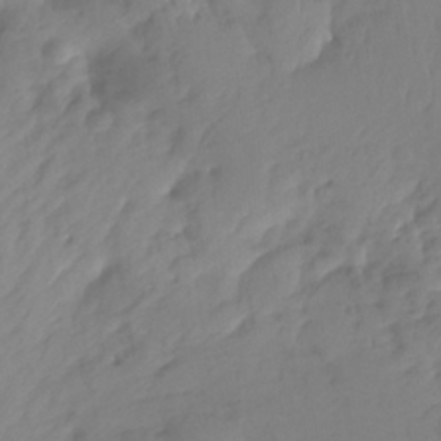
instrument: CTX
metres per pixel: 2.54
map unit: Ht
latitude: -14.5574
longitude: -50.9324
